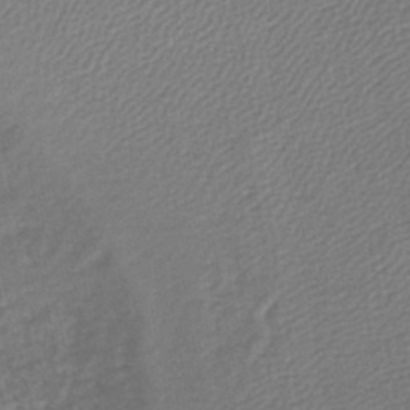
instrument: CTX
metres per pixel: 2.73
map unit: lHb
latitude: -44.8030
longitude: 61.5966
